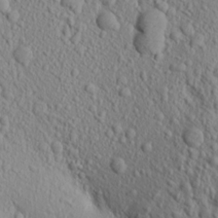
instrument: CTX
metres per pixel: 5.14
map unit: Aa
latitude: 18.3656
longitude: -147.7072
